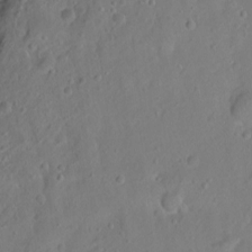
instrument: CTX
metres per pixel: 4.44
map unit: Ht
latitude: -8.1795
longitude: -36.5546
